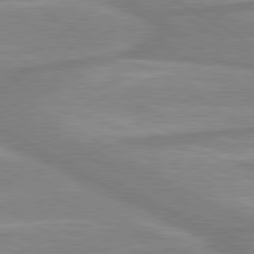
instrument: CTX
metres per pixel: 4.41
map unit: lApd
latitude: 80.2145
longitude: -173.1214
